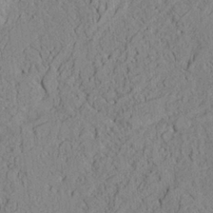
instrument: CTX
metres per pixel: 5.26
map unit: Ave
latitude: 24.1955
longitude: -133.4804
